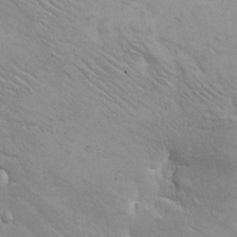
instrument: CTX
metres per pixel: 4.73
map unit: eHh
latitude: -8.4629
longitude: -68.7624
